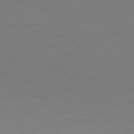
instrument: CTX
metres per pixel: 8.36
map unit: Hpe
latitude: 78.6680
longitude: -138.6490
